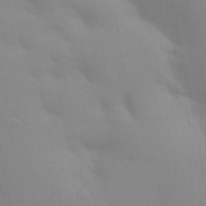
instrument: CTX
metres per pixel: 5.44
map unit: Aa
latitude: 32.6679
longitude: -145.2348
